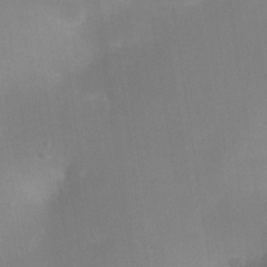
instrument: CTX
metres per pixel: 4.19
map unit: Nhe
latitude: -33.3510
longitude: -117.1970
